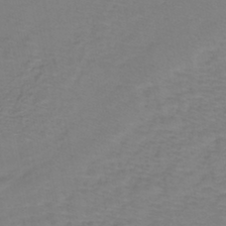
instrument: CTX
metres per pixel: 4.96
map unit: eHh
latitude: -43.4265
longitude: -32.8758
